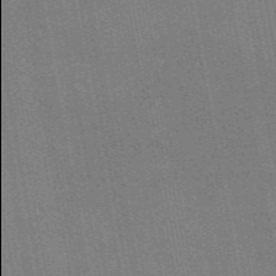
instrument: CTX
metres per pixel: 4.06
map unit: eAb
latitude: 46.8380
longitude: 122.0094
